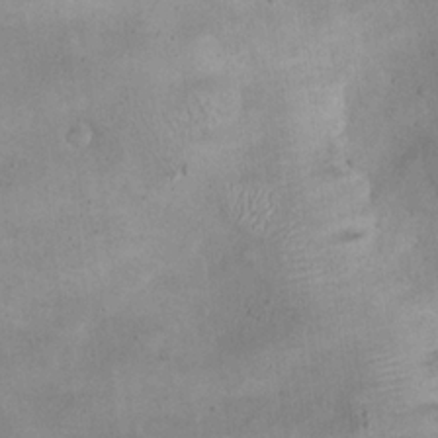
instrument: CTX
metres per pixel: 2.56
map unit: eHh
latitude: 21.7828
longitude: -59.9150
